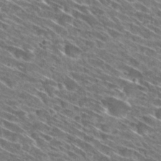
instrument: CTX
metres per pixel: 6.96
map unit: Hto
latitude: 29.8772
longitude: -45.1403
